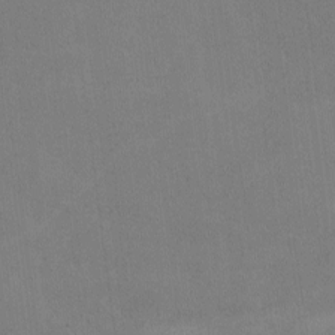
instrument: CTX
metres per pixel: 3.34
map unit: lHvf
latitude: -9.7100
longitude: -101.9717
